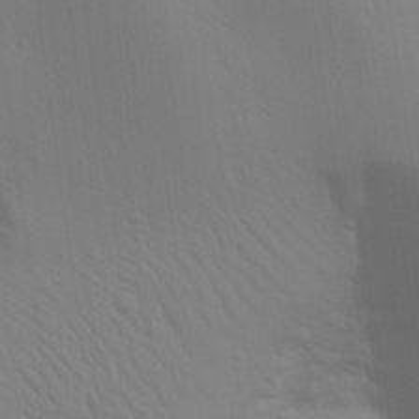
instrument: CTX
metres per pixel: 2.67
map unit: Aa
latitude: 30.7058
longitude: -135.6883
